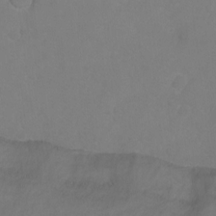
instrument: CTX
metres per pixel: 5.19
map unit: Ht
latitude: 1.1214
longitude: -35.3481
